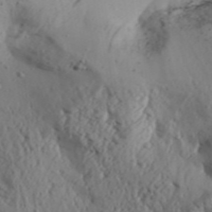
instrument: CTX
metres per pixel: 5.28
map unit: Aa
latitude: 31.9717
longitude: -136.3090
